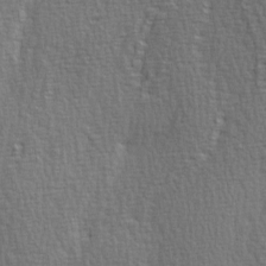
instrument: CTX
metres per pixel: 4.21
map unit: Ave
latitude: 3.1592
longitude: -111.3860
